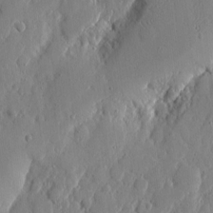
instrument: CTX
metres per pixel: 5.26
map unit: eHh
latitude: 6.6679
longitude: -72.6302
